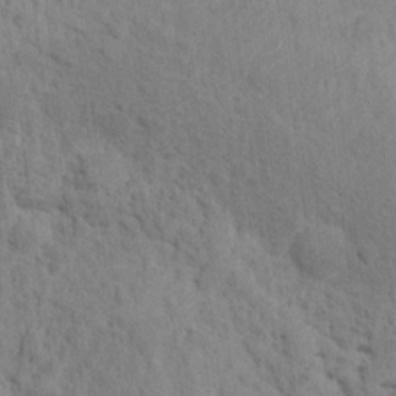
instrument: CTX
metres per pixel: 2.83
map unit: Hto
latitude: 13.9717
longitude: -38.1011
